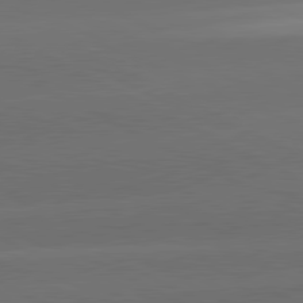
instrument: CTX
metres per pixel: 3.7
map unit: lApd
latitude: 81.2537
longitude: -147.4427
